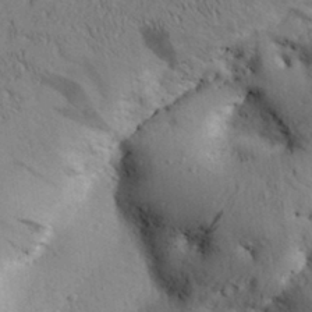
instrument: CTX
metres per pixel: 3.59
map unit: Aa
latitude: 30.8947
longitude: -142.6113
